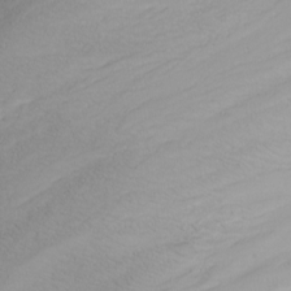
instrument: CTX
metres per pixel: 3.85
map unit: Nhu
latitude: -6.1605
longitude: -67.4615
